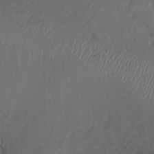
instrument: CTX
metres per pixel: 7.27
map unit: Ht
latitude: -0.5763
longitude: -36.2523
